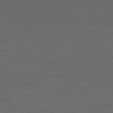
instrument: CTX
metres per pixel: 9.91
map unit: Hpe
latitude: 75.3671
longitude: -130.8380
